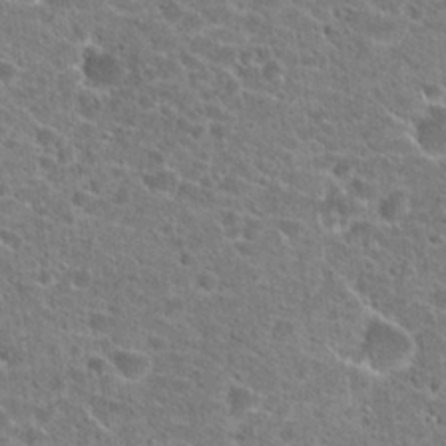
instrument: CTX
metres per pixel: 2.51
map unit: Hto
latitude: 23.2348
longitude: -43.3671
